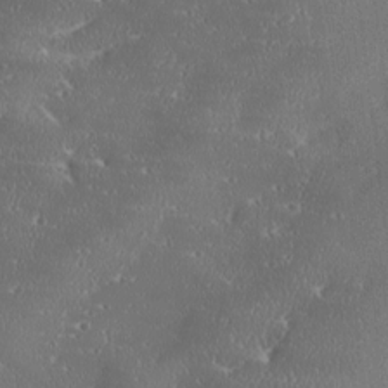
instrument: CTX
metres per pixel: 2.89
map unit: Ave
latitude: 18.4034
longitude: -137.5938
